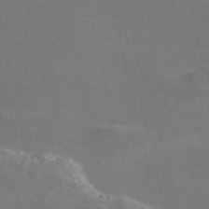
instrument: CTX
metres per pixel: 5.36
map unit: Nve
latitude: -58.6707
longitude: 63.1620
